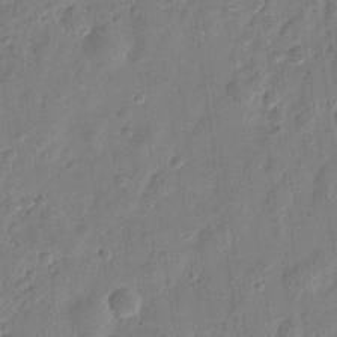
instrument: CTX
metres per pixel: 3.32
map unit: eHh
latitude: 8.0633
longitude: -74.2334
